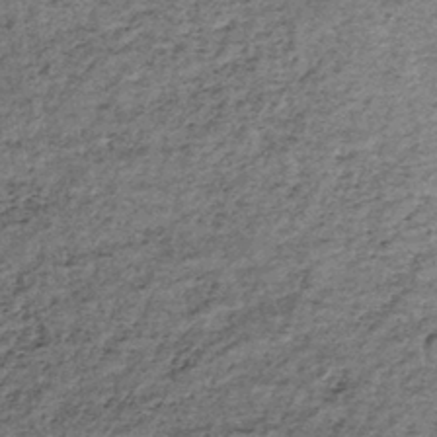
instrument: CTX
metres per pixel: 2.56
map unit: lHb
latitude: -38.8030
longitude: 66.3496
